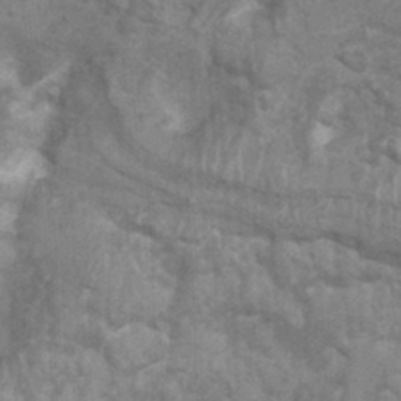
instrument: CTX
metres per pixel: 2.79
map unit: Nhu
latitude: 0.7246
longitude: -17.9528
